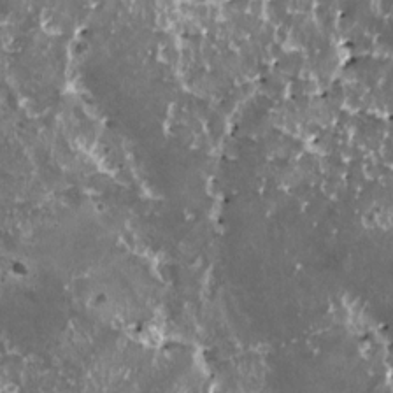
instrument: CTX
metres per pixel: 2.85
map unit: HNhu
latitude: 2.7624
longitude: 6.1417
